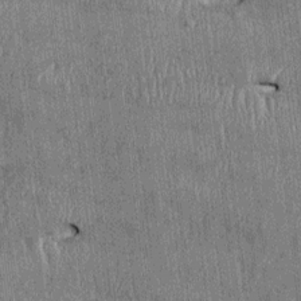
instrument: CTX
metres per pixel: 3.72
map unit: HNhu
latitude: 1.6694
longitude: -5.6316
